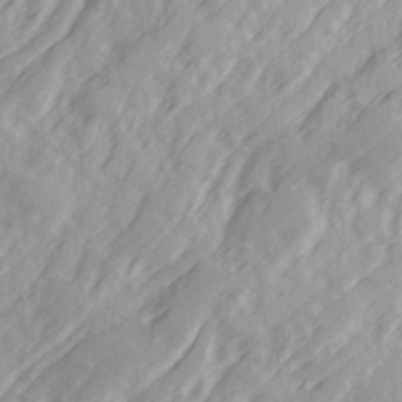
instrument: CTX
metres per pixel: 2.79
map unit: Ave
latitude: 21.7639
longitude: -132.0255
